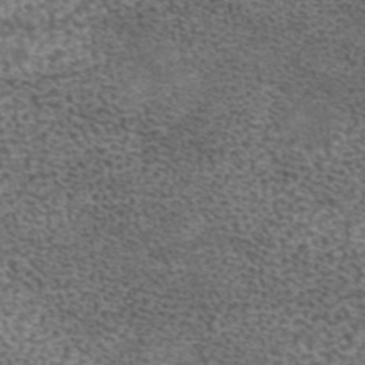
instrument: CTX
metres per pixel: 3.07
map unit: eAb
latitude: 44.9136
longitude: 105.1998
